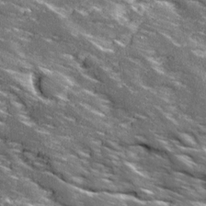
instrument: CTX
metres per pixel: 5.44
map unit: Ave
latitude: 19.2159
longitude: -135.8394
